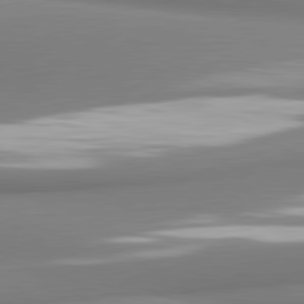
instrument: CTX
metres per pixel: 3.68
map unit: lApd
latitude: 81.1214
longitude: 176.6896
